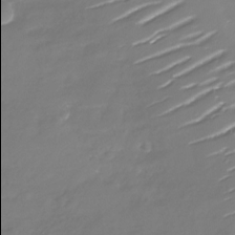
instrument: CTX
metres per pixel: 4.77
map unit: Nhu
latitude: -29.2376
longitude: -77.9906
